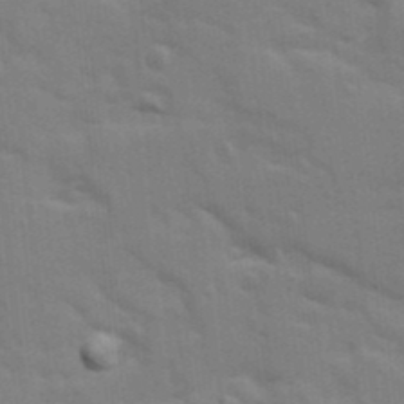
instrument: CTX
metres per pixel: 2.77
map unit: Ave
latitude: 10.9703
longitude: -102.1011
